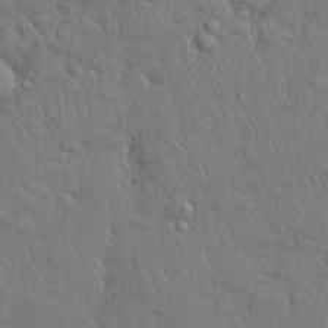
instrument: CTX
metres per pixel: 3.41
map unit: Nhu
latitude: 28.2333
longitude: -68.3090
